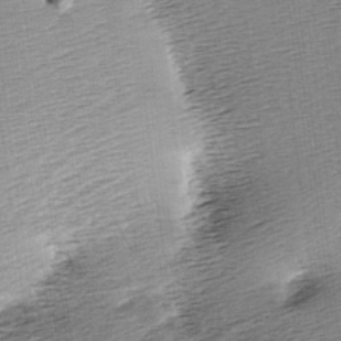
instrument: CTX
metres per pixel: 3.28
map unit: lAa
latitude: -2.8785
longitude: -126.6302
